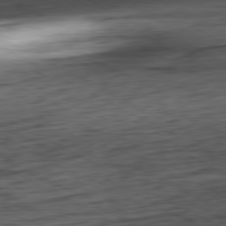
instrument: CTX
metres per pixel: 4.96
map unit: Hpe
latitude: -80.6519
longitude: 21.5588
